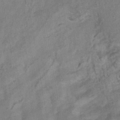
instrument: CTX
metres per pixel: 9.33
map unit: HNhu
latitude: -41.7855
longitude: 91.6533
